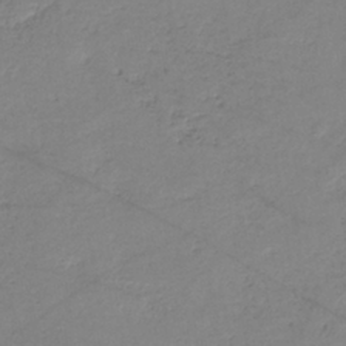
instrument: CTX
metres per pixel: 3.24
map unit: eHb
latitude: -36.4818
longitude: 74.6708
